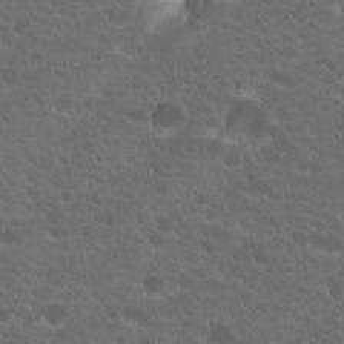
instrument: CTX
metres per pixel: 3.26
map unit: Hto
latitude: 19.9150
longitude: -34.3089
